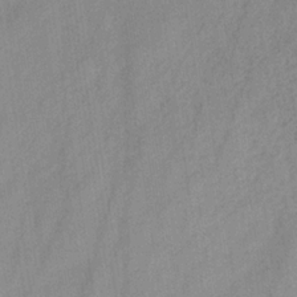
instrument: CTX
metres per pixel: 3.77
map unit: HNb
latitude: -31.0297
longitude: 63.6155
